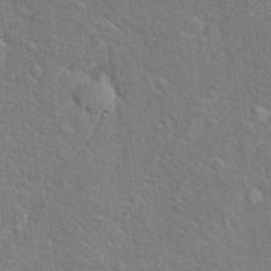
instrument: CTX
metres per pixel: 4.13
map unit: Hto
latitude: 17.3104
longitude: -43.2159
